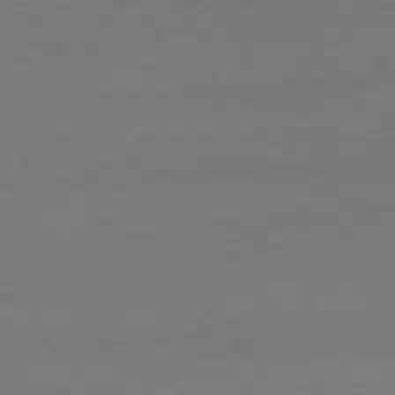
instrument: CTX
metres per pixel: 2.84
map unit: Hpe
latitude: 75.5938
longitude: -137.2915
